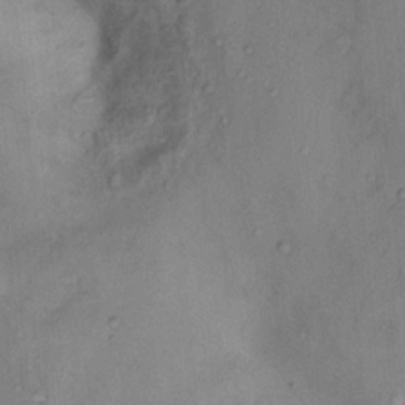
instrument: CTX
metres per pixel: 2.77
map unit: Nhu
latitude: 11.7072
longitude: -28.3845
